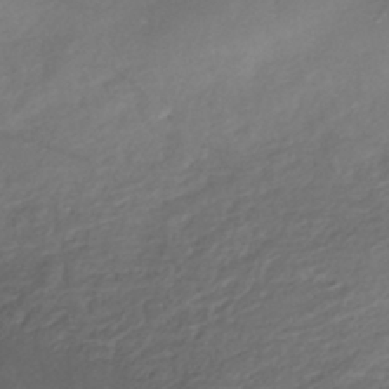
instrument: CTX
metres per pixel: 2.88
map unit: ANa
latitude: -42.9163
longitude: 108.7085
